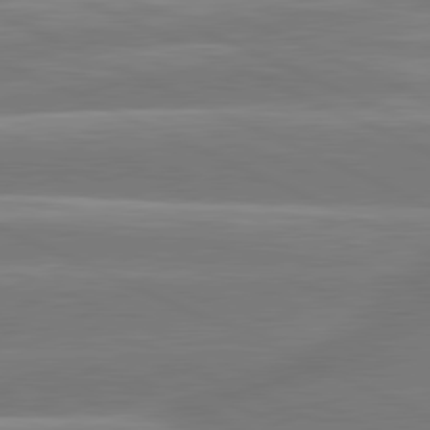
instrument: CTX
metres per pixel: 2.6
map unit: lApd
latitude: 81.3482
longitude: -135.8394
